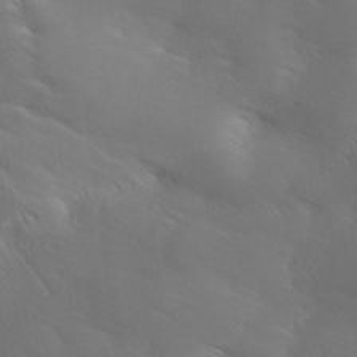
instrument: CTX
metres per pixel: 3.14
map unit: Ave
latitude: 0.8380
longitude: -114.4789
